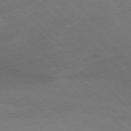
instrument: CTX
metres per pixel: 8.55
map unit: Ap
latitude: -77.5777
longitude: -69.2348
